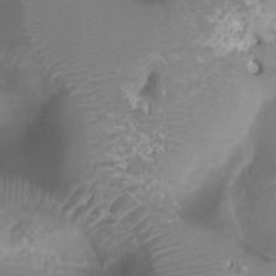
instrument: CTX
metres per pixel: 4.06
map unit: Htu
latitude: 3.2726
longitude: -21.6127
